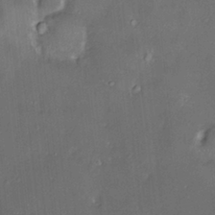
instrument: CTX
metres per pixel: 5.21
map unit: HNhu
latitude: 2.3467
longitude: 8.9919
